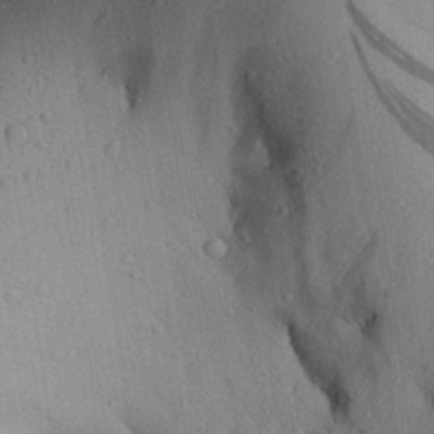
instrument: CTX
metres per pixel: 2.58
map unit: Aa
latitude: 27.5560
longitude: -134.3656
